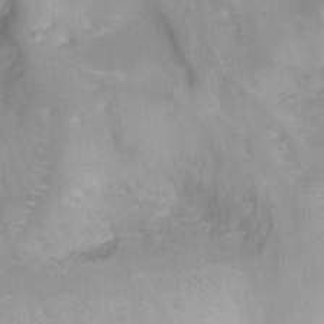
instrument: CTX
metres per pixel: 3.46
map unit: Hto
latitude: 6.7057
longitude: -36.1956
